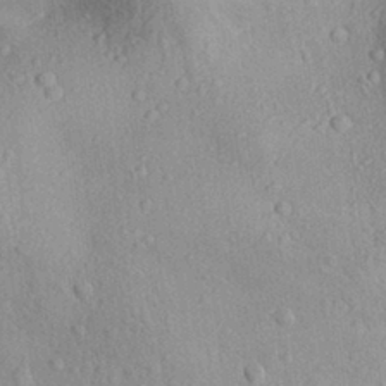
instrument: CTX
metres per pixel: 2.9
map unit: Aa
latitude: 29.9150
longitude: -136.9703
